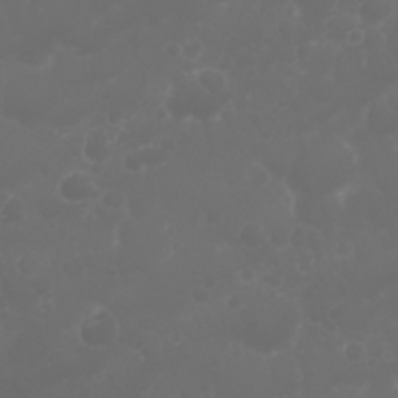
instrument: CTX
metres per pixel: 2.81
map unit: Nhu
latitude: 23.4426
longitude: -61.5182
